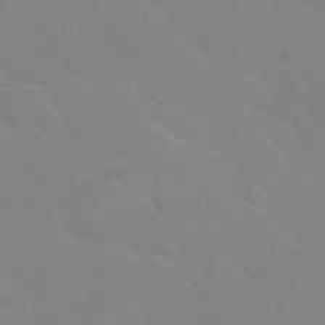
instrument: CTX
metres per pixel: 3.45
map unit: Nhu
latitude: 28.1955
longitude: -51.9717
